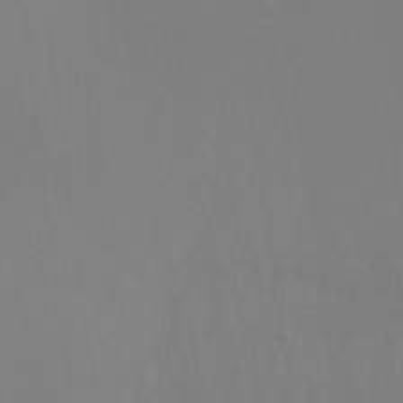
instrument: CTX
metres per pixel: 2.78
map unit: Nhu
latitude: -14.1228
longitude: -55.7261
